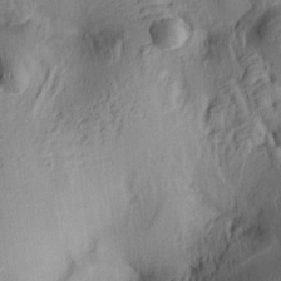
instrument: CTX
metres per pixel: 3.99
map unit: lAa
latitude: 6.1389
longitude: -114.4789
